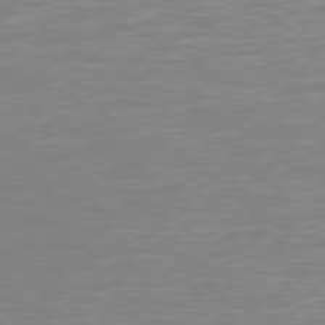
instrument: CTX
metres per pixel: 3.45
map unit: Hpe
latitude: 77.7638
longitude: -162.3845
